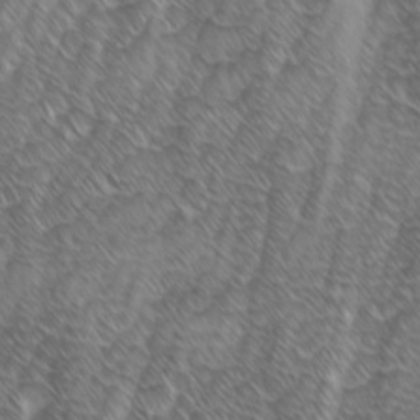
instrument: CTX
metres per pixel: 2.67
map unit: Ave
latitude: 9.3671
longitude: -105.5371
